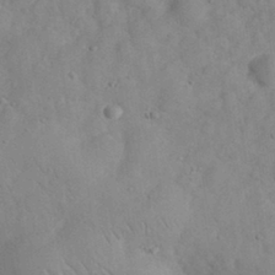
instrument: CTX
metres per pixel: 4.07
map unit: eHh
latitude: 30.5735
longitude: -70.3089
